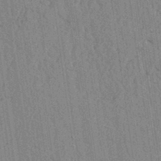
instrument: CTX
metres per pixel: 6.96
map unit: lAvf
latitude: 6.7624
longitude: 164.3496
